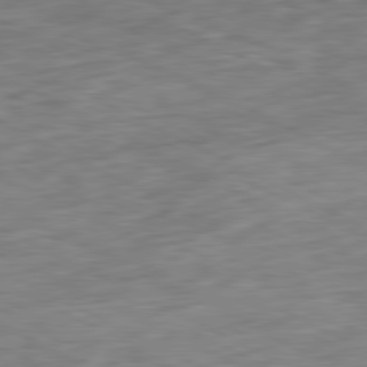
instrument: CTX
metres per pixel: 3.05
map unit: Ap
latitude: -81.1431
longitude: -72.9136
